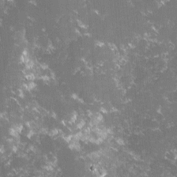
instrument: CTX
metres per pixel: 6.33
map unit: lHvf
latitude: -15.6533
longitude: -101.7261
